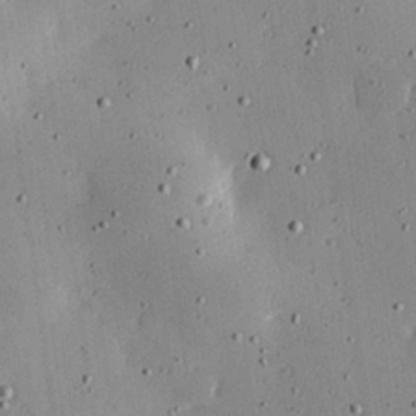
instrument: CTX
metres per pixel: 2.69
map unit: Hve
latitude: 26.7246
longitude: -93.4993
